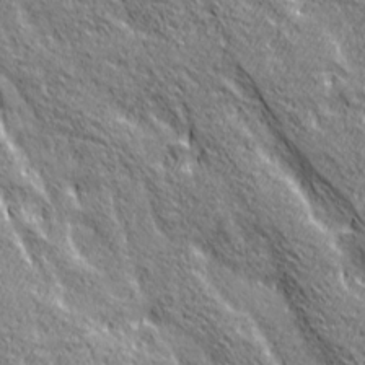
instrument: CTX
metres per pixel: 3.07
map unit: Ave
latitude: 20.6869
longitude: -135.4048
